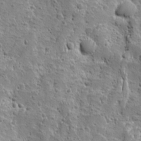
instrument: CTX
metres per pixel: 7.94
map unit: Ave
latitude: 10.1389
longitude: -105.0081
